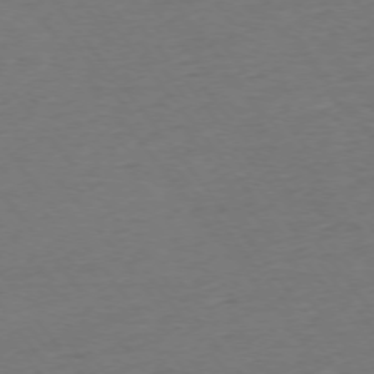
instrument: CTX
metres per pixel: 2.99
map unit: Ap
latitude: -75.5399
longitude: -84.8380
